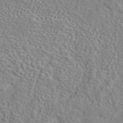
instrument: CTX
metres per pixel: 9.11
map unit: ANa
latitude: 42.1011
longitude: 16.7652
